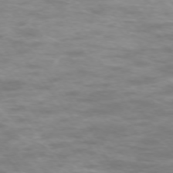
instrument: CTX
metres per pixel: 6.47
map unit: Ap
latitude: -74.5196
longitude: -74.8758
